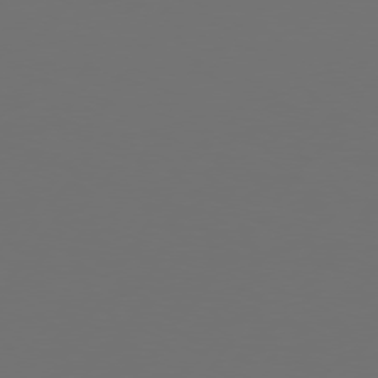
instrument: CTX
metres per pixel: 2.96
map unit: Hpe
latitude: 75.0458
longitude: -129.6127
